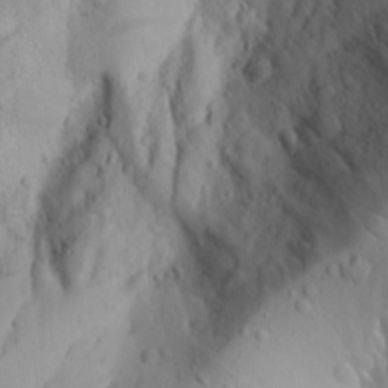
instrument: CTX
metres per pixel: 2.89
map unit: Aa
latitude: 15.6505
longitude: -143.9150
